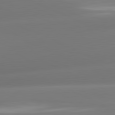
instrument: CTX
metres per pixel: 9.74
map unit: lApd
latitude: 81.3293
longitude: -160.5546
